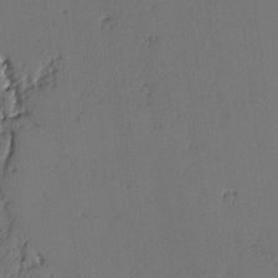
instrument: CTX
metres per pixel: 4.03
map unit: lAvf
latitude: -2.4817
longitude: -106.8380
